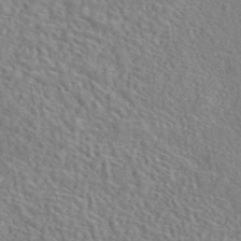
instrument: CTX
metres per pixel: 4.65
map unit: eAb
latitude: 43.4427
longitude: 113.2187
